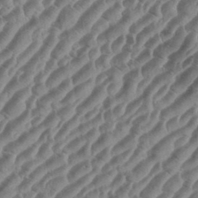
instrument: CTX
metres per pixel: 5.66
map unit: eHh
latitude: 36.3656
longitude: -135.3103
